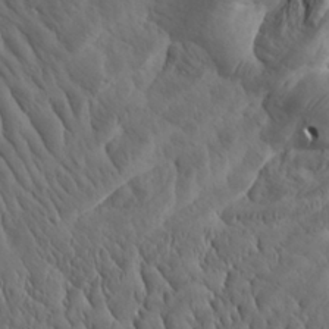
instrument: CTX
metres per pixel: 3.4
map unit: Aa
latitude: 26.6302
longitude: -142.4034
